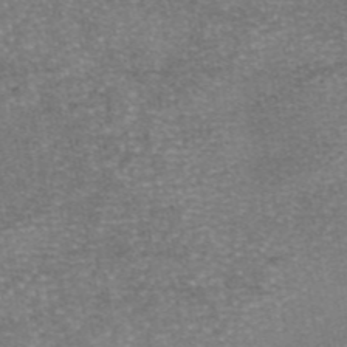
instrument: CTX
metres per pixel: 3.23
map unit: eAb
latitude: 46.3090
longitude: 104.7085
